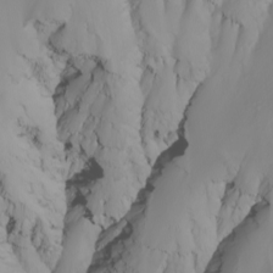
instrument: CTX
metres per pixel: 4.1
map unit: Nhu
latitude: -5.3509
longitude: -94.1200
